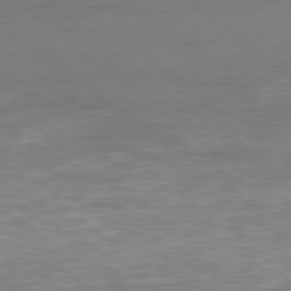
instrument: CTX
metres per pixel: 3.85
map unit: Ap
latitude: -78.6329
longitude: -97.7261
